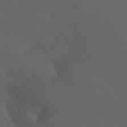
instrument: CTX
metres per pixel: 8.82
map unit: Nhu
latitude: -15.6722
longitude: -50.4223
